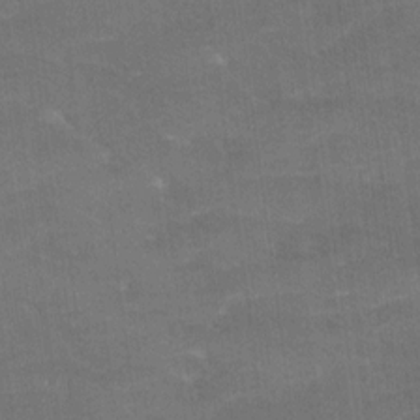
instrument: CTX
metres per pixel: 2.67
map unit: Ave
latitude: 18.5356
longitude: -136.3845
